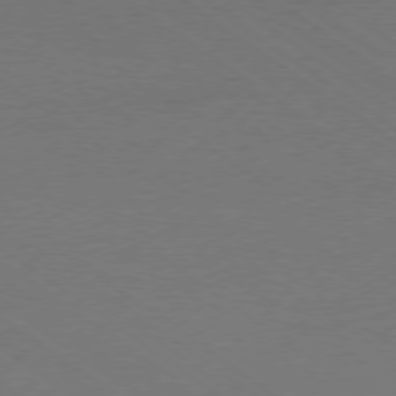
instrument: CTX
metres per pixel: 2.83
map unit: Ap
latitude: -78.6140
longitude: -94.7058
